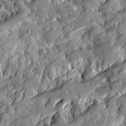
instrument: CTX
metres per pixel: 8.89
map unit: Ave
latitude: 19.7827
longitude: -129.4048
